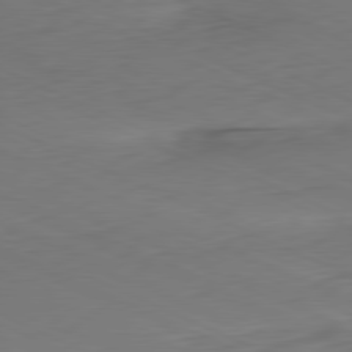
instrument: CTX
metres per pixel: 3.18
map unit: Ap
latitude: -81.3132
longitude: -68.1956
